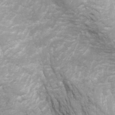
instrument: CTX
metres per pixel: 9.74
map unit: Ht
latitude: 2.9702
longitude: -29.0458
